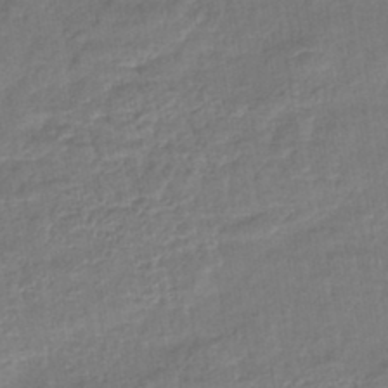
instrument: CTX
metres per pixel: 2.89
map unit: lHb
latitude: -42.9352
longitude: 81.6722
